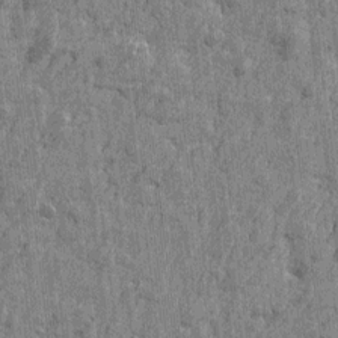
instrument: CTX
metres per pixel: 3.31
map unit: Htu
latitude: -4.5384
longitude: -179.3482
